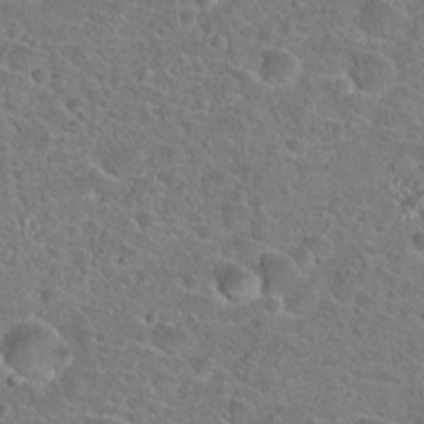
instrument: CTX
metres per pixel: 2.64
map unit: Hto
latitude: 23.0269
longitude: -45.5182
